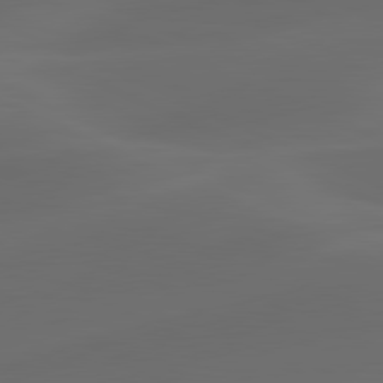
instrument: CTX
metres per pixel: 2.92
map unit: lApd
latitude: 80.9703
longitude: -82.4790
